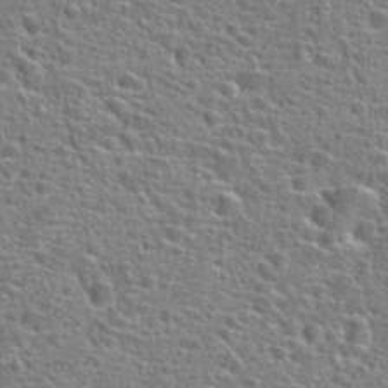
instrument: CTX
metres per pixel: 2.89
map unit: Hto
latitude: 24.5356
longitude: -47.0270
